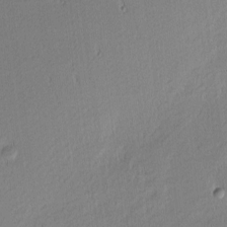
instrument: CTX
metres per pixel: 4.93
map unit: Nhu
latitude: 1.3670
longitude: -78.4034
